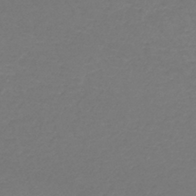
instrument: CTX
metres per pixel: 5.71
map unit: lHb
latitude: -43.1998
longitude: 68.8974
